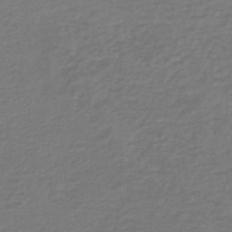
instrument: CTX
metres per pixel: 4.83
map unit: lHb
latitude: -46.4629
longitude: 63.6344
